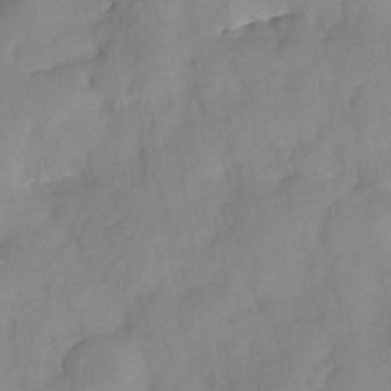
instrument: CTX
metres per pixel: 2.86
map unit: HNhu
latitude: -23.8423
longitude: 49.1998
